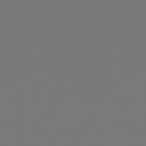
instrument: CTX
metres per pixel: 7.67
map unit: Hpe
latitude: 76.3278
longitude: -137.7450
